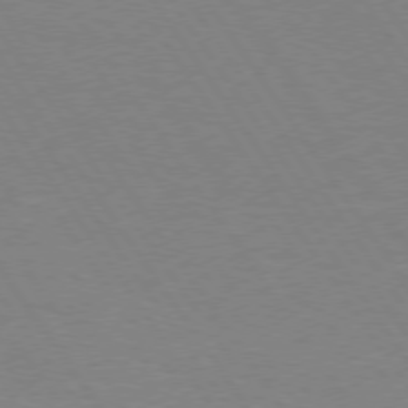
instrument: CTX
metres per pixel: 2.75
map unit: Hpe
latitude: 74.4601
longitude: -140.5545
